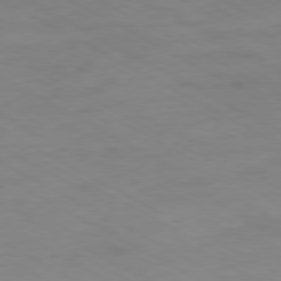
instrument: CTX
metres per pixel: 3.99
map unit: Ap
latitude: -80.1795
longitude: -76.8380
